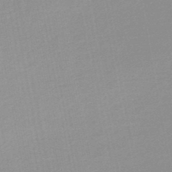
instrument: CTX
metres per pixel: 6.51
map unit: lHb
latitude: -48.1606
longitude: 72.0094
